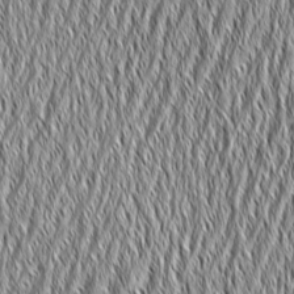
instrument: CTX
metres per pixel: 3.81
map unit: Aa
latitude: 6.6113
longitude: -129.7261
